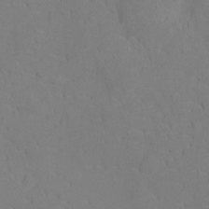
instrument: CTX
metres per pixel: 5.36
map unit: Ht
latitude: -10.0472
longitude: -23.3671
